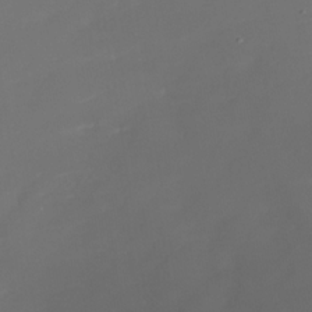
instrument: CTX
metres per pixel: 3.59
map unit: Nhe
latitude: -35.7667
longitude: -87.0647
